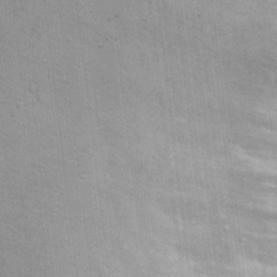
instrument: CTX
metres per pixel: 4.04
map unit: Nhu
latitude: 14.4412
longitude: -36.8947
